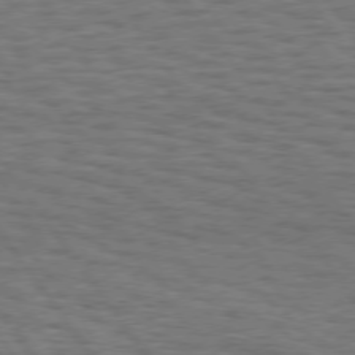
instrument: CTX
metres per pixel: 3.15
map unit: Hpe
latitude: 74.8947
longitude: -135.9150
